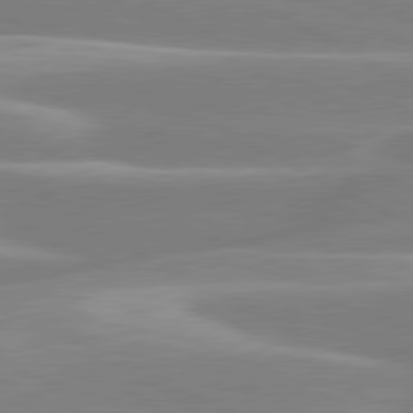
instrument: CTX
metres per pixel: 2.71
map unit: lApd
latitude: 80.4412
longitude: -134.7246
